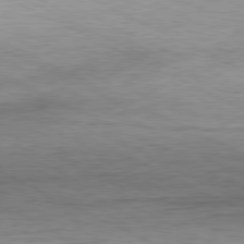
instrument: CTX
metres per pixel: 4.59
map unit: Hpe
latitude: -81.1809
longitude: 11.9178
